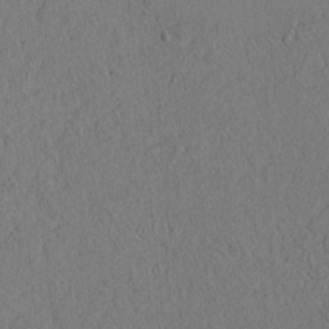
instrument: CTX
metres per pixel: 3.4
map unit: lAvf
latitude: 8.9136
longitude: 165.5399
